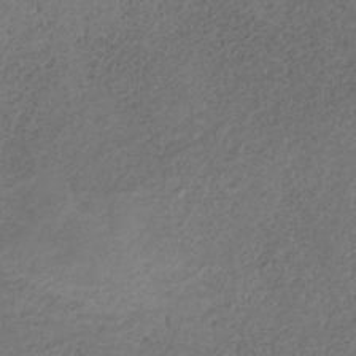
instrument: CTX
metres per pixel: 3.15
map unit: HNb
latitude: -32.6330
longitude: 58.4251
